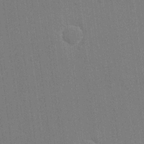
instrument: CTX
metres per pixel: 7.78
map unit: eHh
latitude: 18.7435
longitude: -68.1767
